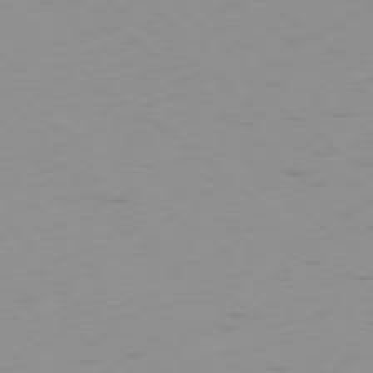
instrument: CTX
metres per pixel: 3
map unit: Ap
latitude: -78.4440
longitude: -63.5371
